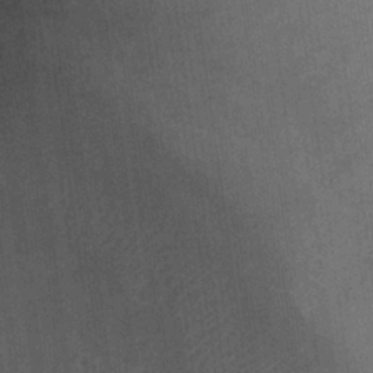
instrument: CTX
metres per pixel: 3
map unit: Hto
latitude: 20.5735
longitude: -44.1955
